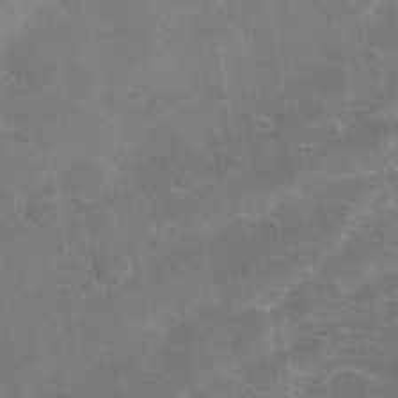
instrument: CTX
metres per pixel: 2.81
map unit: eHh
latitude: 36.0444
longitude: -67.8016
